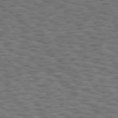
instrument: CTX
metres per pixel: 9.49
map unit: Hpe
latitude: 75.3104
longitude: -135.0836
